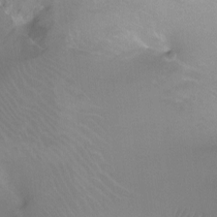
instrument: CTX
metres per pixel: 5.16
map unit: Ht
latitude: -11.2187
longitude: -44.3845
